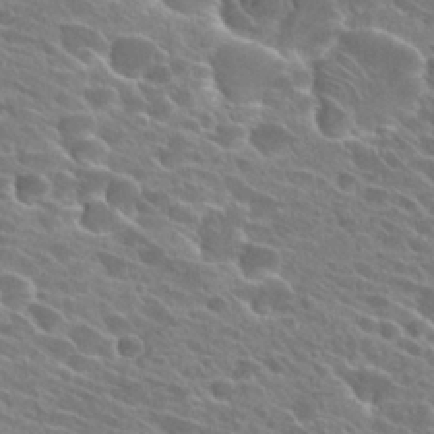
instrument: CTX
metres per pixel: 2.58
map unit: Hto
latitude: 25.3292
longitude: -41.2159
